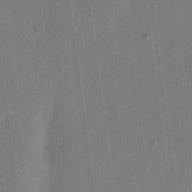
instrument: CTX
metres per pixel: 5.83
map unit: eHh
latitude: 14.8569
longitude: -69.4993
